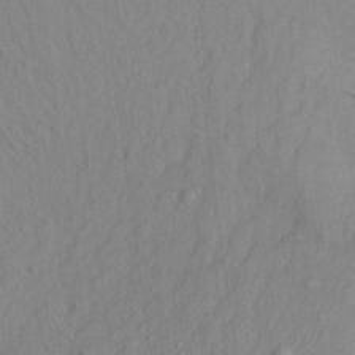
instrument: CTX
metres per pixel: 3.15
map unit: Aa
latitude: 16.5357
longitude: -145.8961
